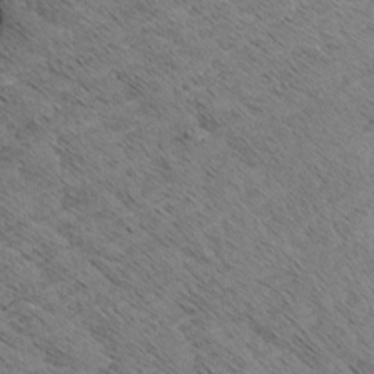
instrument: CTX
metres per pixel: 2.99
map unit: Aa
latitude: 8.4412
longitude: -138.9136
